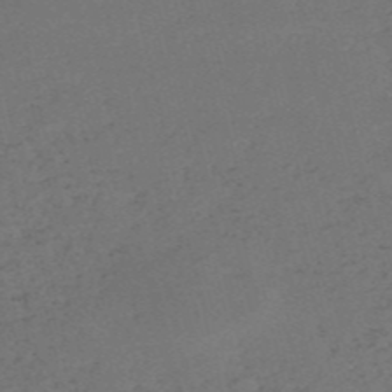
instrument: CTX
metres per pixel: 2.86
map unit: HNb
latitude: -54.8219
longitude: -41.7071
